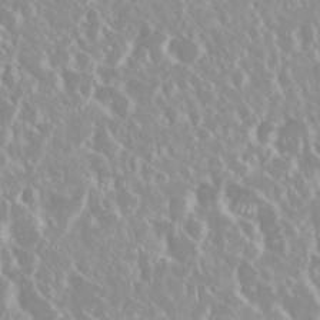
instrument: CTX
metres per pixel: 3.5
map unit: Nhu
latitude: 29.0647
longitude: -61.4804
